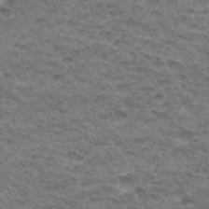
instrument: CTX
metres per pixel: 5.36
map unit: Hto
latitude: 33.0458
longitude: -47.3293
